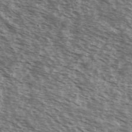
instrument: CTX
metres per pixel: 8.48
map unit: Ave
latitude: 38.8758
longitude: -109.5371
